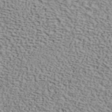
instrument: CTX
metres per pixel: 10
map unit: ANa
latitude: 40.4601
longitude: 29.8611
